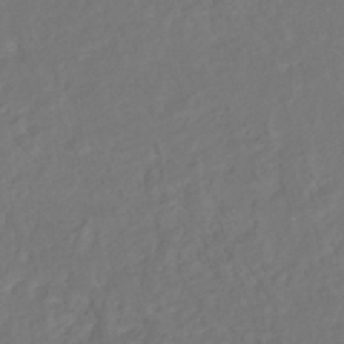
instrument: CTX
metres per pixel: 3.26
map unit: HNhu
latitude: -45.5021
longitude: 103.2754
